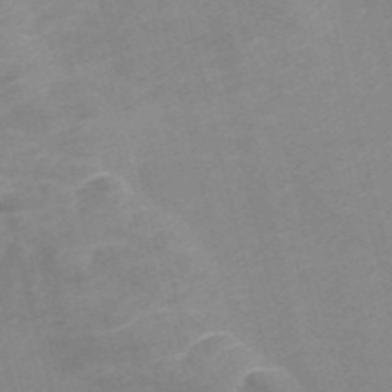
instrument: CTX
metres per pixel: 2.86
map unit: Nve
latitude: -56.8975
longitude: 51.1431
